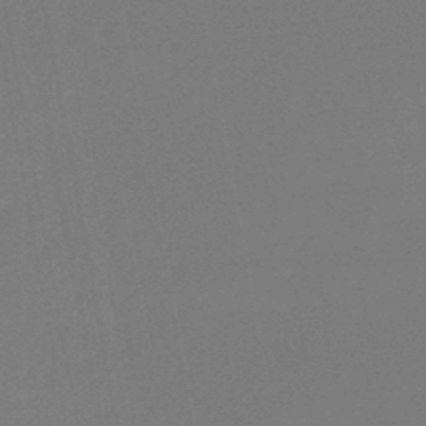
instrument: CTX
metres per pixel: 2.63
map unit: lHb
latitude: -46.8786
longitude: 69.1053
